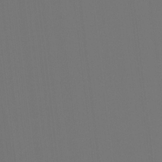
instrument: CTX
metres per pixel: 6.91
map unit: Hto
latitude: -7.6533
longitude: -50.3278
